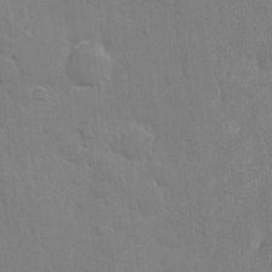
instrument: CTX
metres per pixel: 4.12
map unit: eHh
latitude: 5.1781
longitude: -67.1025
